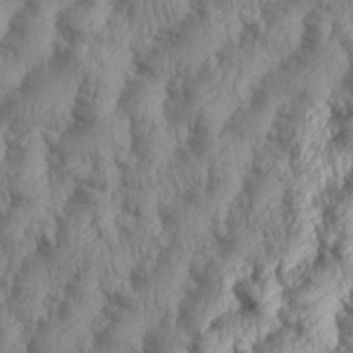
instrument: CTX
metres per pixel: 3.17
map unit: eHh
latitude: 35.8772
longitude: -137.6127
